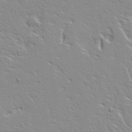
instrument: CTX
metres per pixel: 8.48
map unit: Ave
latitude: 13.2915
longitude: -138.9892
